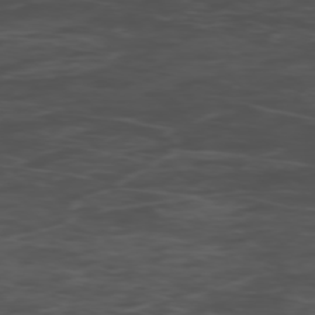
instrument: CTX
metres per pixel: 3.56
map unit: Ap
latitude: -76.6707
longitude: -66.6868
